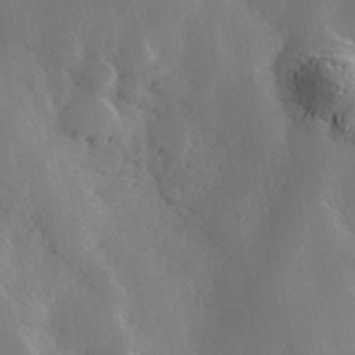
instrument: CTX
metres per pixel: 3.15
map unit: Hve
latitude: 33.1403
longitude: 149.6533
